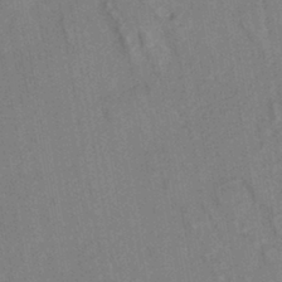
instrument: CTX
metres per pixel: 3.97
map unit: HNhu
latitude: -42.1227
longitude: 91.8423
